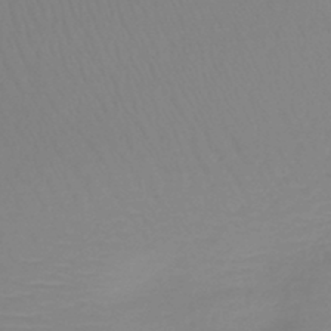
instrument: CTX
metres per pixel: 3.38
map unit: lHb
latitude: -44.9731
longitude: 78.8597
